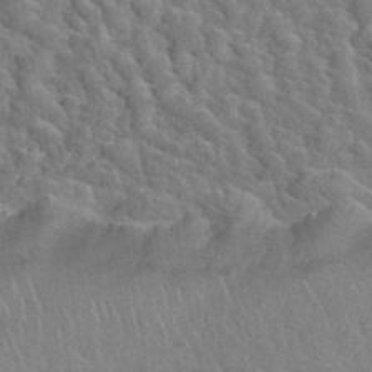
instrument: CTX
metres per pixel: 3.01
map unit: Hto
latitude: 36.0822
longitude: -49.2726
